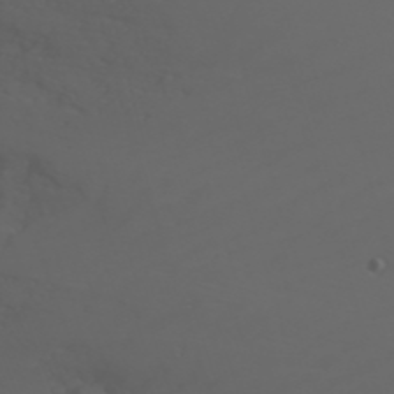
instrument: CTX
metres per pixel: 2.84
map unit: Nhu
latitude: -6.4818
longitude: -84.8380
